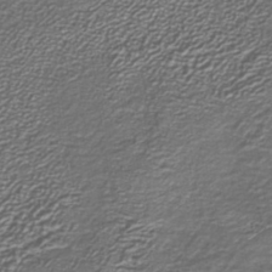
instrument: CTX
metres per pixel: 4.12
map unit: lHb
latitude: -39.7667
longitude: 53.1242
